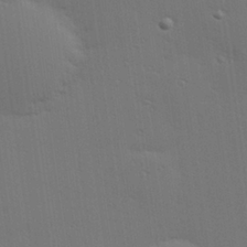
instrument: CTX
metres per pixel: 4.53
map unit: Hve
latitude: 27.3860
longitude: -91.6694
